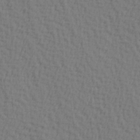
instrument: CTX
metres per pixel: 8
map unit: Hve
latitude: 2.0444
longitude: -124.8380
